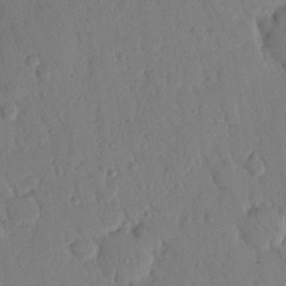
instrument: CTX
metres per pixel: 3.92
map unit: Nhu
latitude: 16.9514
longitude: -78.9325
